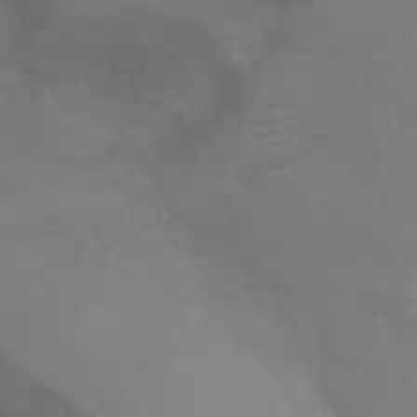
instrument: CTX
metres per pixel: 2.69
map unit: Nhu
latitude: -10.2362
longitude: -20.4412
